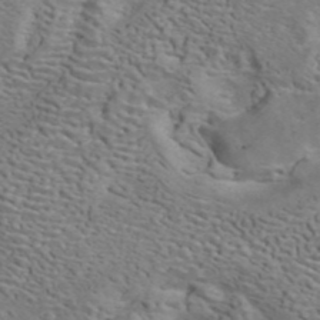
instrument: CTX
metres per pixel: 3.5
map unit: ANa
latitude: 42.2901
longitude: 14.8408
